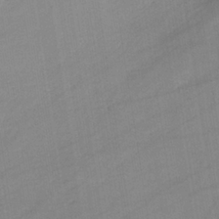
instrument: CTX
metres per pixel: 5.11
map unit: eHb
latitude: -34.5763
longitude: 73.0108
